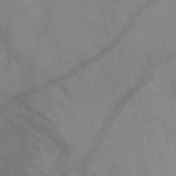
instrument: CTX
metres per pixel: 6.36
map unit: HNb
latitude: -47.7288
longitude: -47.9906
